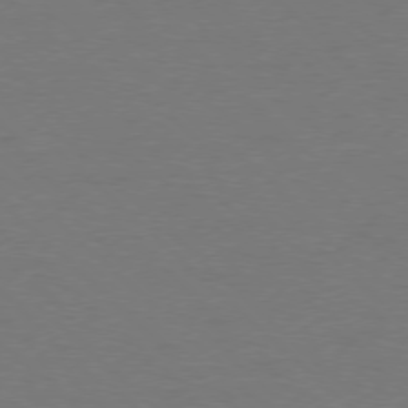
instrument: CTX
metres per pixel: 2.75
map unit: Ap
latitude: -78.0472
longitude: -58.0444
